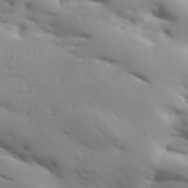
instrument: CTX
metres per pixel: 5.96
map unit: Aa
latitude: 33.3293
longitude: -143.9906
